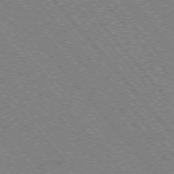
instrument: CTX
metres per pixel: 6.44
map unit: Hpe
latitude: -75.8612
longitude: -13.1781
